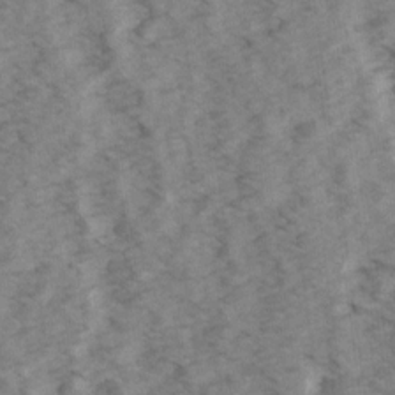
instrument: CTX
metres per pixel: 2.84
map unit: Ave
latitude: 15.0270
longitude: -103.4993
